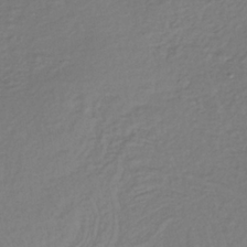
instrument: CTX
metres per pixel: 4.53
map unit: lHb
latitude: -34.2928
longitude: 64.3118
